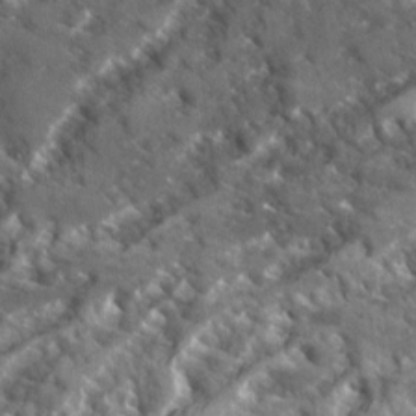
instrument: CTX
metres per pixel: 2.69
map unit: Ave
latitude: 17.6883
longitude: -130.1578
